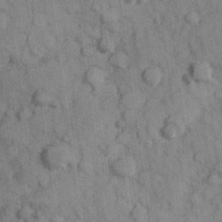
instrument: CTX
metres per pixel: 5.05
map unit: Hve
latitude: 25.1970
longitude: 147.7855
